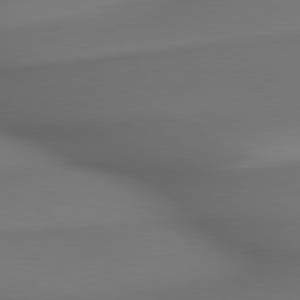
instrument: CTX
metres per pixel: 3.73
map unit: lApd
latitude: 79.5749
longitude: -175.2348
